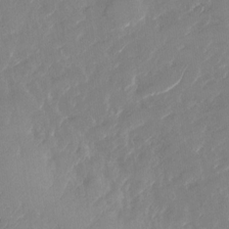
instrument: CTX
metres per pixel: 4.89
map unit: Nhu
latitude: -29.2754
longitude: -72.9703
